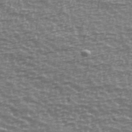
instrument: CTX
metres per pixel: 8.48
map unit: Ave
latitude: 40.7057
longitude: -113.8772
